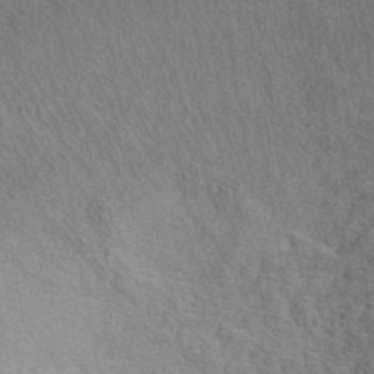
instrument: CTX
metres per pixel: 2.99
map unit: ANa
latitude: 42.8758
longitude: 53.3509
